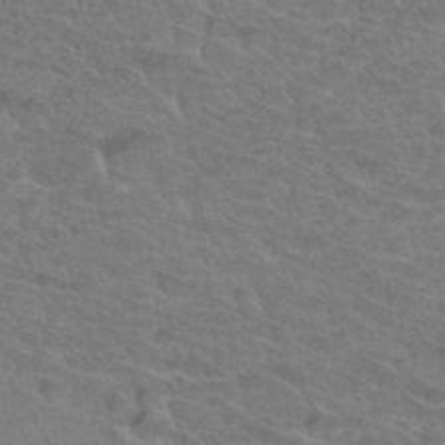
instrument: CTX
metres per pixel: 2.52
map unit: Hto
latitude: 33.8961
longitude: -43.9906
